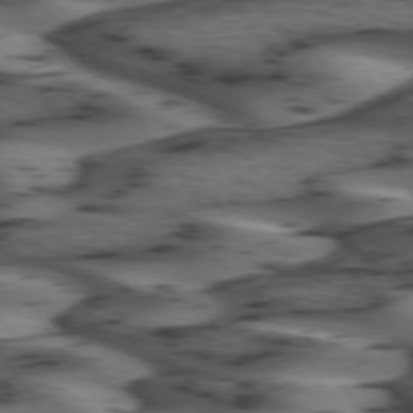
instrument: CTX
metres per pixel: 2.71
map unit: lApd
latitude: 74.4034
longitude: -71.2726
